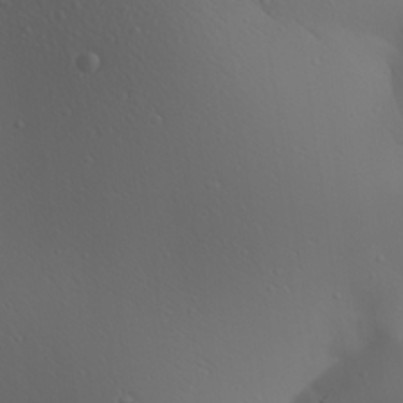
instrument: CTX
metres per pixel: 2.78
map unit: Aa
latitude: 23.2537
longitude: -138.1011
